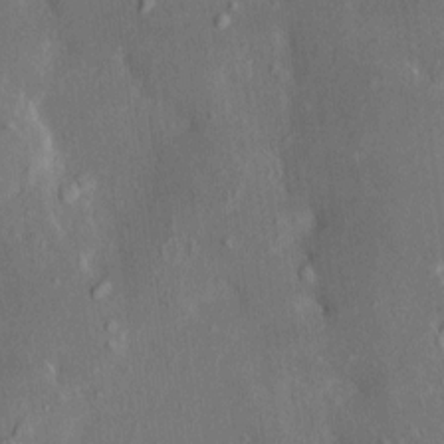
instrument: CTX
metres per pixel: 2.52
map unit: HNhu
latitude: 4.5357
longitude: 7.1809
